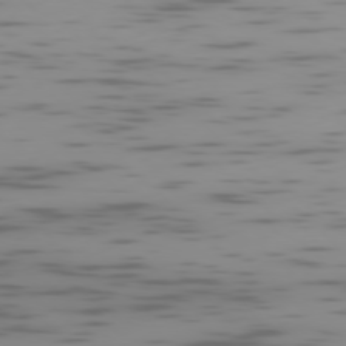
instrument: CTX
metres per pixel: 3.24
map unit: Ap
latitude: -77.8611
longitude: -65.4426
